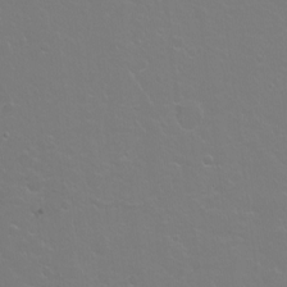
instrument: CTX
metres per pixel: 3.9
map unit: Hto
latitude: -4.1794
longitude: -35.1403
